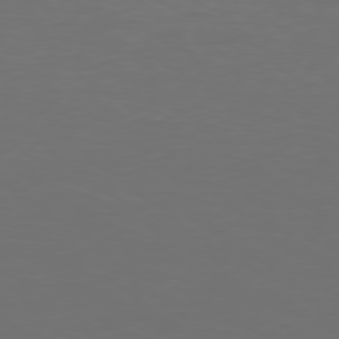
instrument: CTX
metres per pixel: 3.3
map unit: Ap
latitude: -78.2739
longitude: -97.6505
